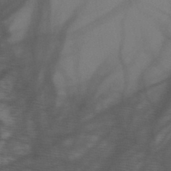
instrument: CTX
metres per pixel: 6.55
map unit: HNb
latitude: -47.5210
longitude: -40.9513
